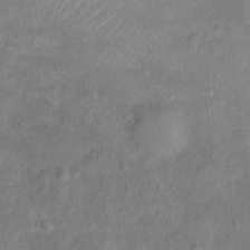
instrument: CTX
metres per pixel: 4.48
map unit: Ht
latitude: 13.4049
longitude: -39.3482
